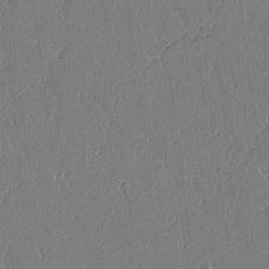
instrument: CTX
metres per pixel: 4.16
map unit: Aa
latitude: 12.6869
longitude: -127.1592
